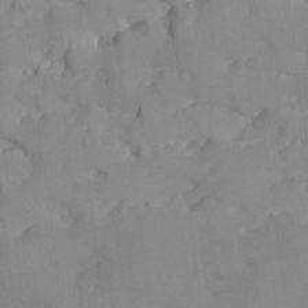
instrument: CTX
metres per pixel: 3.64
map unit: Ave
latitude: -9.5021
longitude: -117.2915
